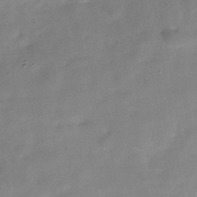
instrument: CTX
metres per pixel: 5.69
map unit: Hve
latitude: -31.0108
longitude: 92.3495
